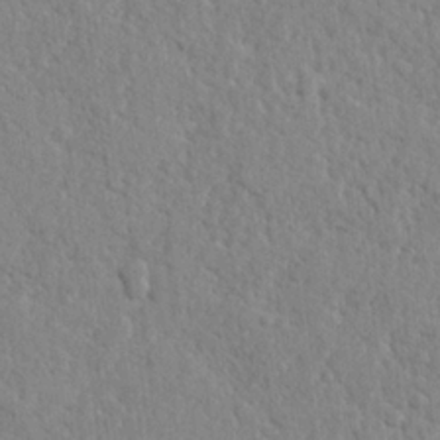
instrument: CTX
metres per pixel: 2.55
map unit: lHvf
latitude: 24.2522
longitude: 143.4265
